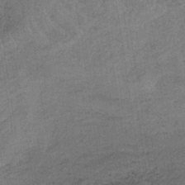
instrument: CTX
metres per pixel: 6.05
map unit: HNb
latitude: -32.2740
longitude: 62.5196
